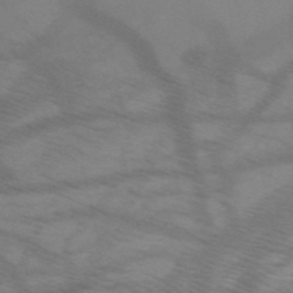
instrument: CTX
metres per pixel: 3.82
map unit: HNb
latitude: -52.7463
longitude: -45.3481
